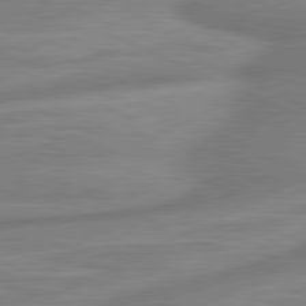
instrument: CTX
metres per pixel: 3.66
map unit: lApd
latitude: 81.4615
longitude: -175.7072
